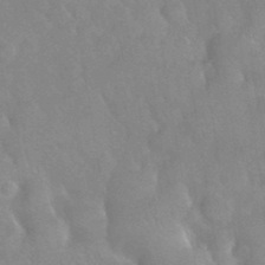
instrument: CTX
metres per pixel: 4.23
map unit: Nhu
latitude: 26.5357
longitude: -56.1955
